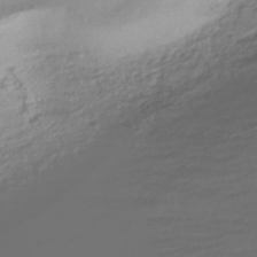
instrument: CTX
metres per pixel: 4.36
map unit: HNhu
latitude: -45.3888
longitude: 101.0297
